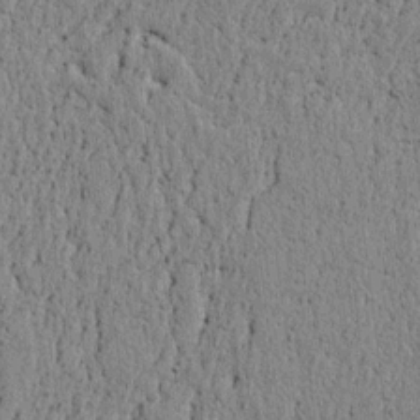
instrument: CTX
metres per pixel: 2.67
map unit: lAvf
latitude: 5.8394
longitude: 164.9353
